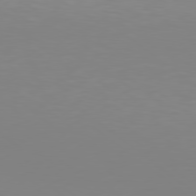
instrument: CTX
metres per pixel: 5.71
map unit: Hpe
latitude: 78.3090
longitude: -134.3845
